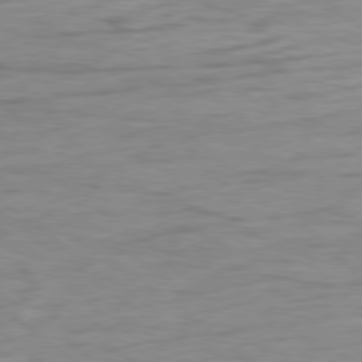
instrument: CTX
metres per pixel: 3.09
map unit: Ap
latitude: -80.0661
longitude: -70.6301
